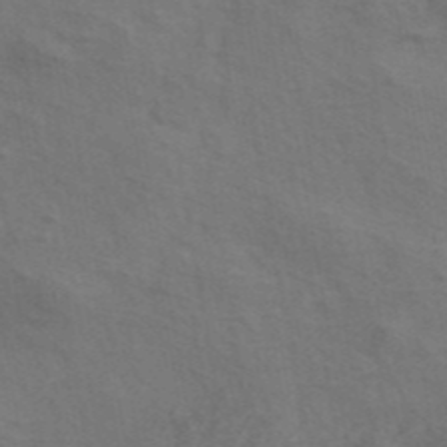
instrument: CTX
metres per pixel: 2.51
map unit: ANa
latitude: 43.9528
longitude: 29.4077
